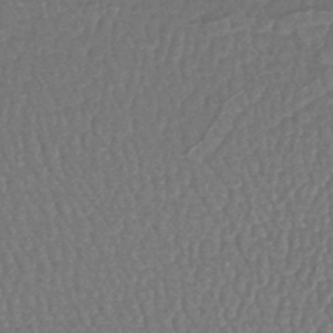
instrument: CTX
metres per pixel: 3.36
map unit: lHb
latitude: -43.5966
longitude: 78.4629
